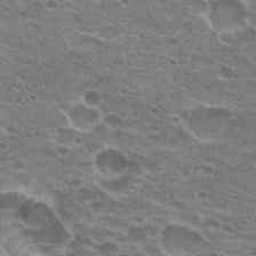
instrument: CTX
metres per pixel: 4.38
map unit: Hto
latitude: 23.0458
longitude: -41.3103
